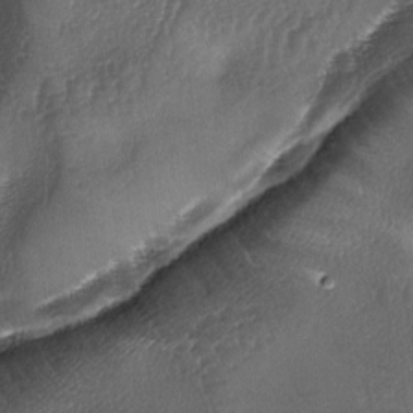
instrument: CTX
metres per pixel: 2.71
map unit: lAa
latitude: -5.0864
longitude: -127.5938
